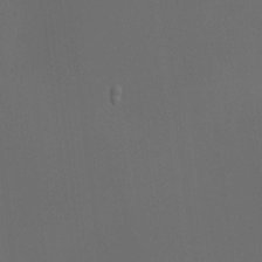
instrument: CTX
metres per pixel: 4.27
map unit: HNhu
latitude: 10.3278
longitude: 11.4077
